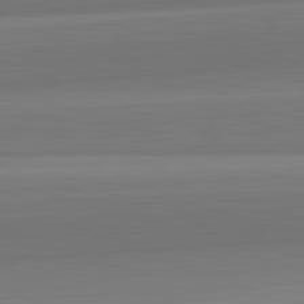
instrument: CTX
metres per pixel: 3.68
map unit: lApd
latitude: 82.6112
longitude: 169.7666
